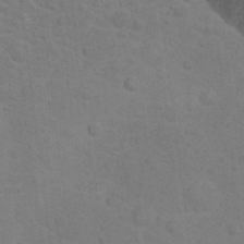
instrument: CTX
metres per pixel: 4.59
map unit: Ht
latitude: 15.6883
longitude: -41.5371
